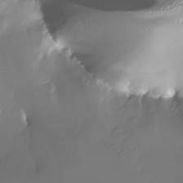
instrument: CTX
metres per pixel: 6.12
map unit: Nhe
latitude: -32.1984
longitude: -117.1592
